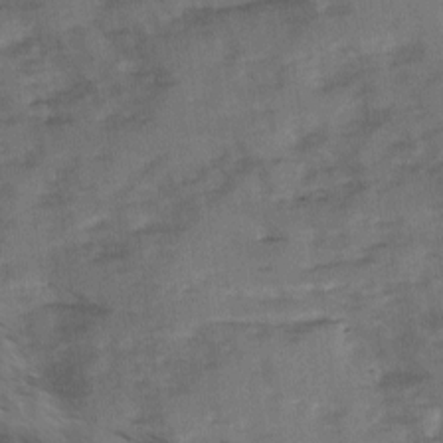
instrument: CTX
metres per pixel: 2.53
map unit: Ave
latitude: 1.0080
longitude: -110.5924
